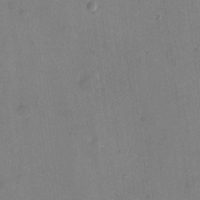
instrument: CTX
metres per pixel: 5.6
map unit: eHh
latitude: 22.0255
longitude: -63.4049
